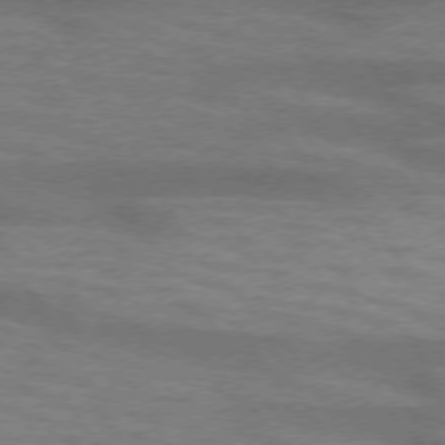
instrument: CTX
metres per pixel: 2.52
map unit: lApd
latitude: 73.6316
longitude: -55.9528
